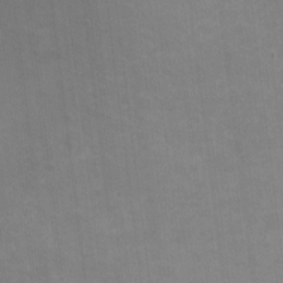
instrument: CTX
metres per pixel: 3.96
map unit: eHh
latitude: 4.2145
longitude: -72.6869
